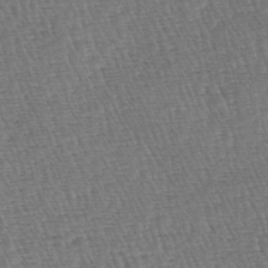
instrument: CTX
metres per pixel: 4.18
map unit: lAa
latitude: -3.5021
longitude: -122.8569
